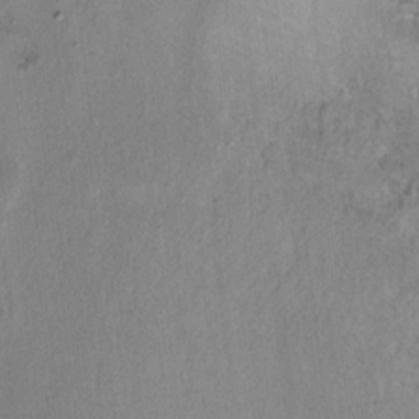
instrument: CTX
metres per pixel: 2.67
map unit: Ht
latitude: 9.8395
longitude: -32.4412
